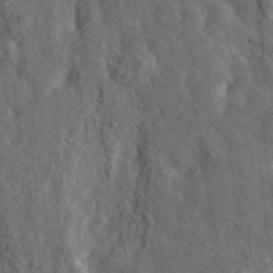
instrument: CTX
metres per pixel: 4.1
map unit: eHh
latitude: 36.4223
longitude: -80.2522
